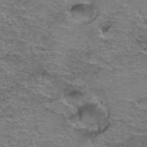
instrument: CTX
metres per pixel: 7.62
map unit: Hto
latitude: 37.4993
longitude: -41.8205
